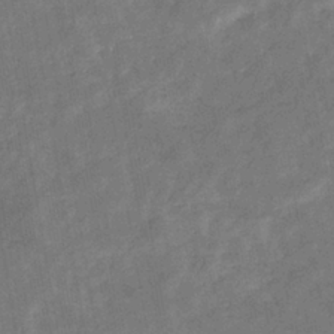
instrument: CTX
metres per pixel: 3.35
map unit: eHb
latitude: -33.8989
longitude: 74.3307
